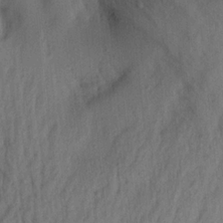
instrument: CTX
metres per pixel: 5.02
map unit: Aa
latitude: 20.1200
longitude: -147.5938
